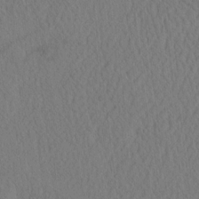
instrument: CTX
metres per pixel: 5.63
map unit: eHh
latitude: -3.1053
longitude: 16.3307
